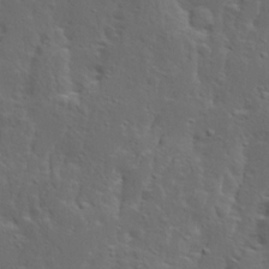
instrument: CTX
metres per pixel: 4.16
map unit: Ave
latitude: 14.0633
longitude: -135.6316
